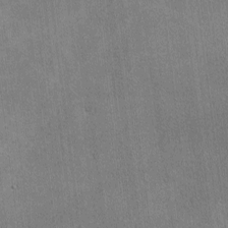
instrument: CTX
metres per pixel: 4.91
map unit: lHvf
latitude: -9.8800
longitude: -101.0459
